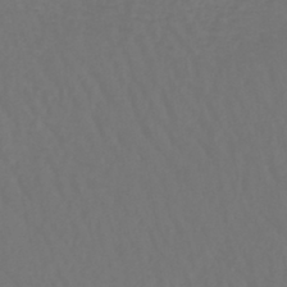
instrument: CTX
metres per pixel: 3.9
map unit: lHb
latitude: -43.1809
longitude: 65.4077
